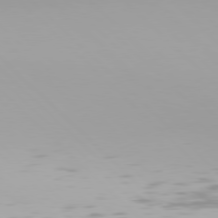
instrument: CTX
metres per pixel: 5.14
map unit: Hpe
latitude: 77.3670
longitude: -132.1767
